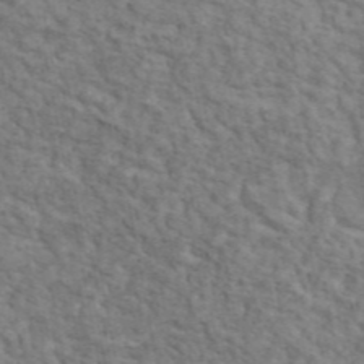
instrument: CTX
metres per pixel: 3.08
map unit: ANa
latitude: 46.0444
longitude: 29.7289
